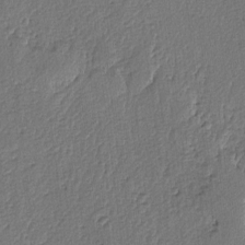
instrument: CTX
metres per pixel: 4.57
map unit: lAvf
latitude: -5.5210
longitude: -113.5182
